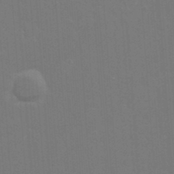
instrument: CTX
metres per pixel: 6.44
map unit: lAvf
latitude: 15.3293
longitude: -129.4615
